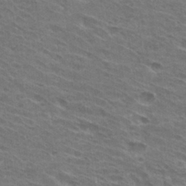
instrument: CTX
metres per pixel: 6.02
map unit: Hto
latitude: 31.1026
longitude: -44.9702
